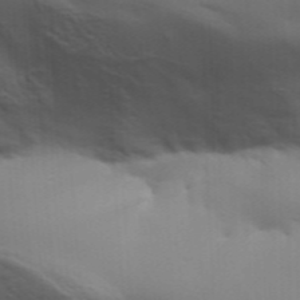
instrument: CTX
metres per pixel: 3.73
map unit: Aa
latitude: 31.8962
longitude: -141.1025
